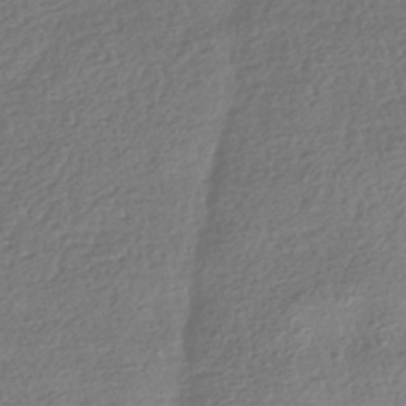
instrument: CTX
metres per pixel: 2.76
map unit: HNhu
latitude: -42.1605
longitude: 99.1053
